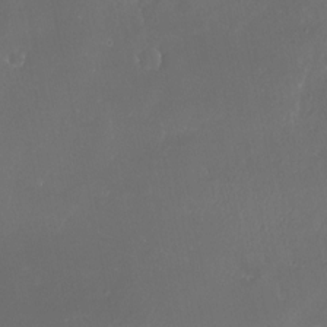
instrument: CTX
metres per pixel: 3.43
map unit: Nhe
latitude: -27.6155
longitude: -109.9339
